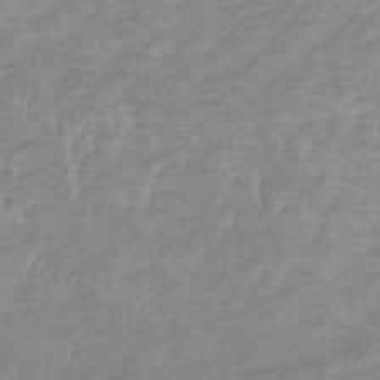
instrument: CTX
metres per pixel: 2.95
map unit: lHb
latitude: -34.0472
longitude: 70.3495
